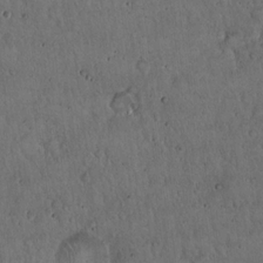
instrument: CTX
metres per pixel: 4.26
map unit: Hto
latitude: 16.8947
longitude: -59.8583
